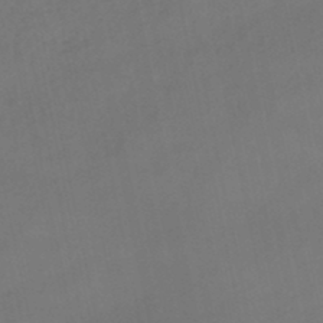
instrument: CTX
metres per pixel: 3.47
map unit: lHb
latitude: -46.2361
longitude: 66.7463
